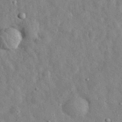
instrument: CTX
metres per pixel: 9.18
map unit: eHh
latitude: 33.1025
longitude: -78.1578
